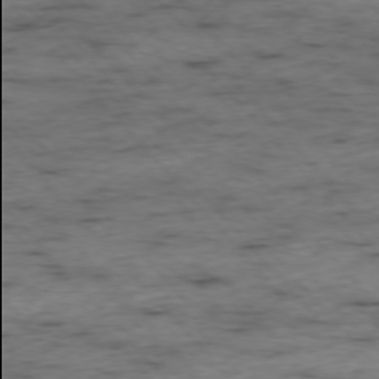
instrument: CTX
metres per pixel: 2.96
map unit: Ap
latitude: -76.2173
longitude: -89.9906
